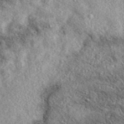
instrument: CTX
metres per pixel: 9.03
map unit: eAb
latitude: 39.3671
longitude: 111.8422
